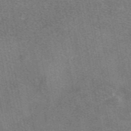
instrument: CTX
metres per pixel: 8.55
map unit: eAb
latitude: 49.1781
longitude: 121.4643
